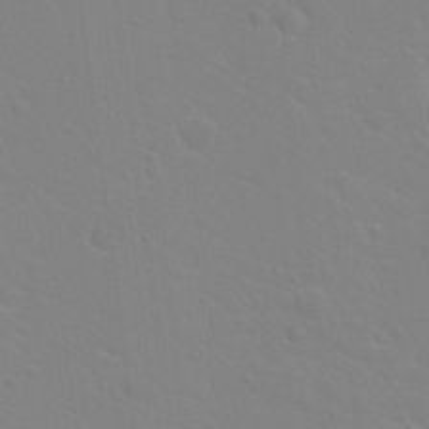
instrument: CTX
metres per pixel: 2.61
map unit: Hto
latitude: 20.6491
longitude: -33.1403
